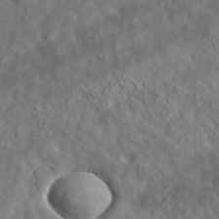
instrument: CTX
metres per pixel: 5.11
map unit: lHvf
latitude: 35.5560
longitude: -86.4412
